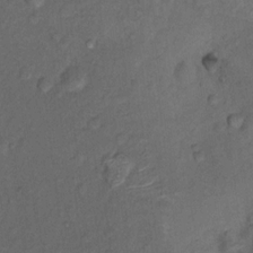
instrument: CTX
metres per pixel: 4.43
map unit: Nhu
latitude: 10.4979
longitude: -26.8569
